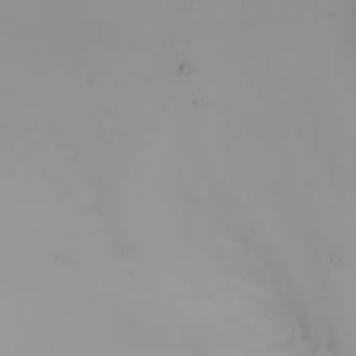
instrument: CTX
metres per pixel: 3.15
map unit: Nhu
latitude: -5.7099
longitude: -93.2348
